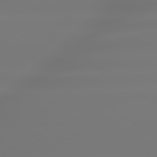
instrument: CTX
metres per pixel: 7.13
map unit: lApd
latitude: 79.6883
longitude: -137.2537
